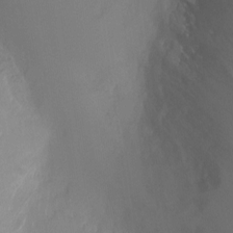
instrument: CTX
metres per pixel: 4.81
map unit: Ht
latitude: -7.0108
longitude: -26.6491
